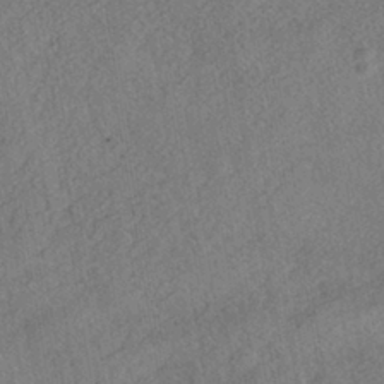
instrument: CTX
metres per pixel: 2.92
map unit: HNhu
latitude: -39.2565
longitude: 100.6707
